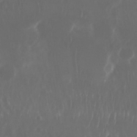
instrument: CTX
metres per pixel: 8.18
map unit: Nhu
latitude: 29.6694
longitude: -58.0444
